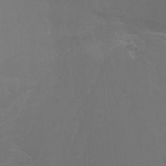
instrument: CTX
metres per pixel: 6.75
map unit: Ht
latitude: -1.3132
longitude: -46.1767
